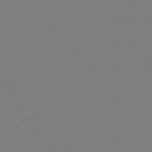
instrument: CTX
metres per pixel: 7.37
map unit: Ap
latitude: -76.1606
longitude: -93.1214
